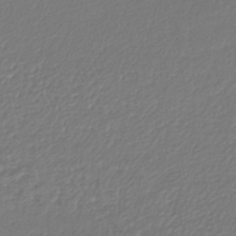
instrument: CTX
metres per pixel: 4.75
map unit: lHb
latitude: -41.7855
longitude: 61.4832
